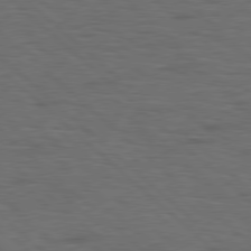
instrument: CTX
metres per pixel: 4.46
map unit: Hpe
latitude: 78.1578
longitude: -155.6316
